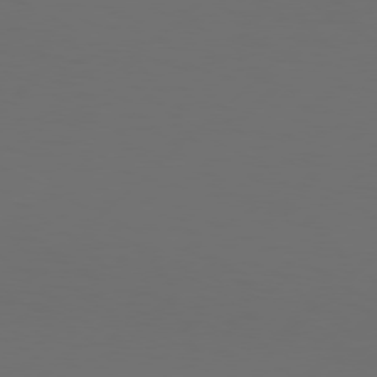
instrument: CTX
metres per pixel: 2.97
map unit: Hpe
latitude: 76.6679
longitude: -131.5560
